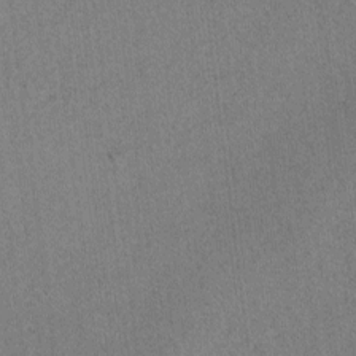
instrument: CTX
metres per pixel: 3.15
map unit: lAvf
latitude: -4.4818
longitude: -109.0269
